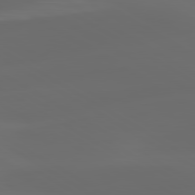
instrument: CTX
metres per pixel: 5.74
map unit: lApd
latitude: 80.1767
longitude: -91.8016
